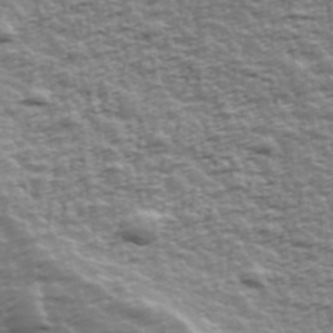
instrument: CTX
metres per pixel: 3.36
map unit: Ave
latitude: 42.4412
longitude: -113.0647
